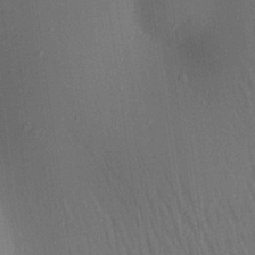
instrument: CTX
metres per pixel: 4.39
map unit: Aa
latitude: 27.5749
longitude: -141.4237
